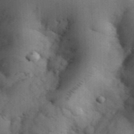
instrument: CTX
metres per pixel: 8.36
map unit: eHh
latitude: 31.9151
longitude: -66.5545
